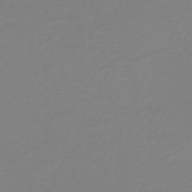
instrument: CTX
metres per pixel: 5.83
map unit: HNb
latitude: -45.7478
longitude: 56.3873
